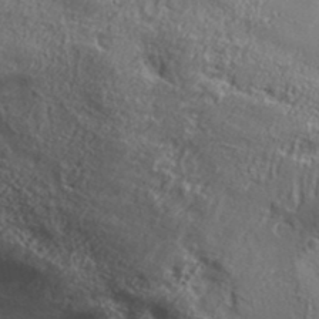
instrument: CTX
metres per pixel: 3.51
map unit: Aa
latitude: 32.3656
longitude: -134.2333
